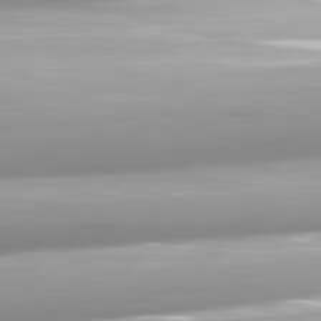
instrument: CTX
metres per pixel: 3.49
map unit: lApd
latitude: 81.8583
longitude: -147.0837
